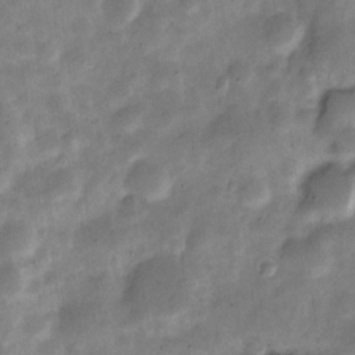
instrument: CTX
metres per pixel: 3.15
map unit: Nve
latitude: -24.1795
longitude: 106.1606
